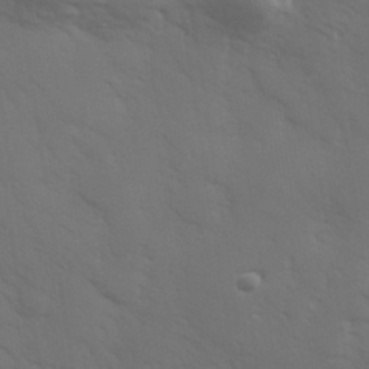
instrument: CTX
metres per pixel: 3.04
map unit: Hve
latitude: 33.1403
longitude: 150.1228
